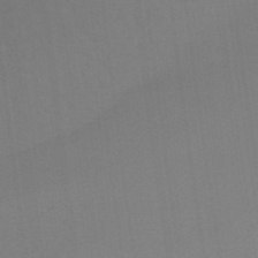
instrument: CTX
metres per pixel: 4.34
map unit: eHb
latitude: -48.6330
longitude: 87.6155
